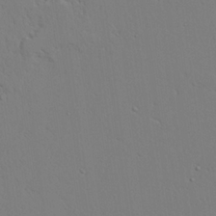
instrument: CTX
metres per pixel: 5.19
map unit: lAvf
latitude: 24.8002
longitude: -109.9150
